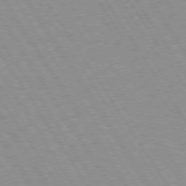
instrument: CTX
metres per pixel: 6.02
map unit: Hpe
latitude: 73.8206
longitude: -136.3468
